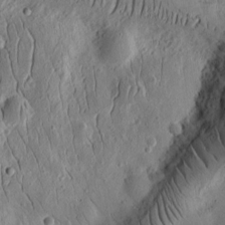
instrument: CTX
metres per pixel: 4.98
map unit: Ht
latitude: 10.8002
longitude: -75.3104
